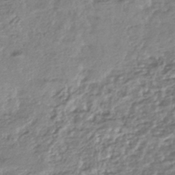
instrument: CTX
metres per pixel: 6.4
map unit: HNhu
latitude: -44.5385
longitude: 97.1431
